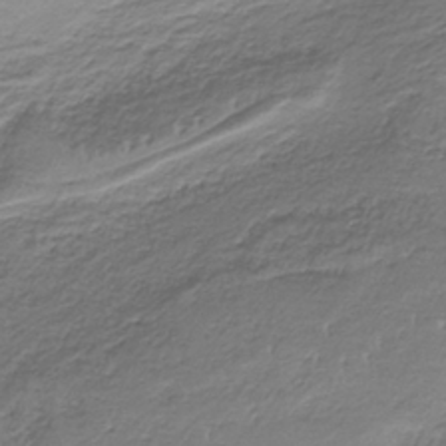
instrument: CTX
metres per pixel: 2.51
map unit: HNb
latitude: -34.9920
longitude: 58.2361
